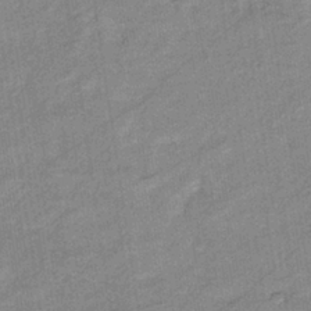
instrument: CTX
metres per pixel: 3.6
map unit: eHb
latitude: -37.6532
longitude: 78.0472
